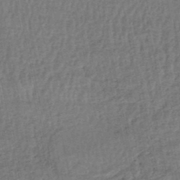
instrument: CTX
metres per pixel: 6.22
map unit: HNhu
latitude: -48.8975
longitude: 101.6721
